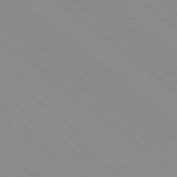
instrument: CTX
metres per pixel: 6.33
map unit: Ap
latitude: -78.6329
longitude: -65.0647
